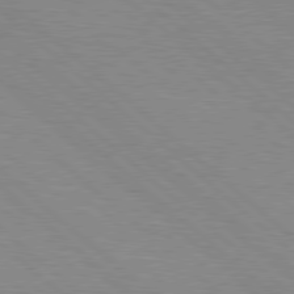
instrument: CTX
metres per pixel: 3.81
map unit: Hpe
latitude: 78.6869
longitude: -139.8394
